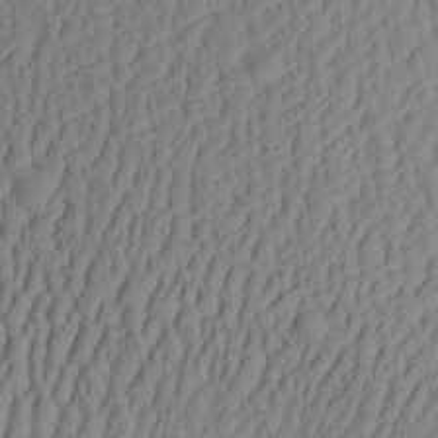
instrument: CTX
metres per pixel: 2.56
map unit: Aa
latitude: 28.4790
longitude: -137.0459
